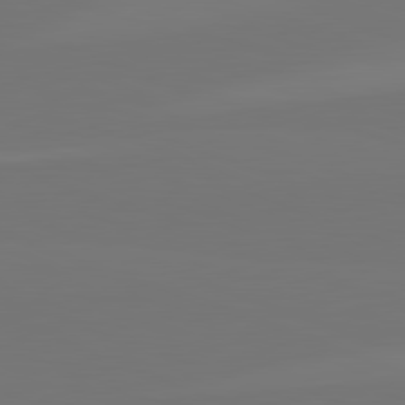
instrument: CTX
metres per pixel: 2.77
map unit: lApd
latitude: 82.1766
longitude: 145.1431
